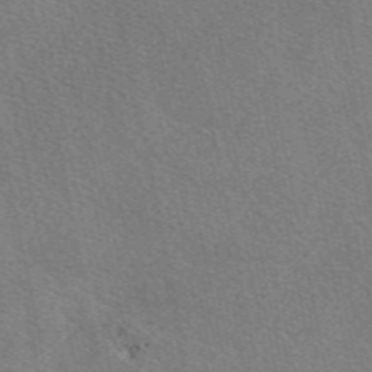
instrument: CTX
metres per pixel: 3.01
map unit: eAb
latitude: 48.9514
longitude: 115.5588
